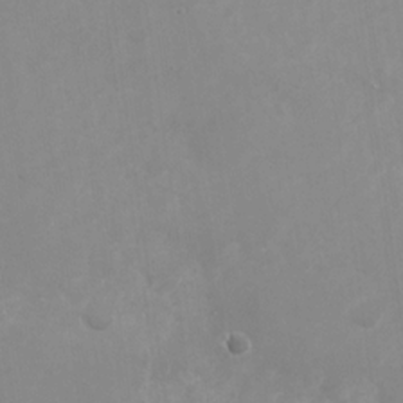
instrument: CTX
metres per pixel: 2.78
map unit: Nhu
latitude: -27.8611
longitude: -75.4804
